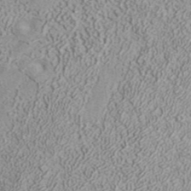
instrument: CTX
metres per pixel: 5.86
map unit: ANa
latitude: 37.4238
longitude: 18.1795
